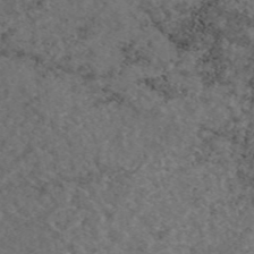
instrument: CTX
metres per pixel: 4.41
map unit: eAb
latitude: 46.8947
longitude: 112.3306
